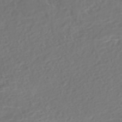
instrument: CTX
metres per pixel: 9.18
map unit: Nhe
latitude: -46.7841
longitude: -173.0080
